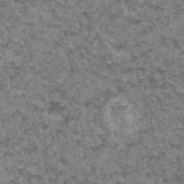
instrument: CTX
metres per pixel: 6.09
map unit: Hto
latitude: 34.5734
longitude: -49.2537
